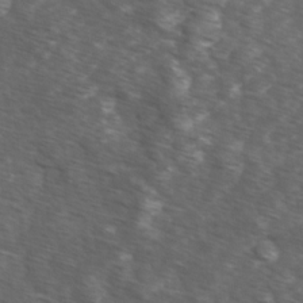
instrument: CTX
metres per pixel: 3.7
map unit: Ave
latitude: 1.3292
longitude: -112.9325
